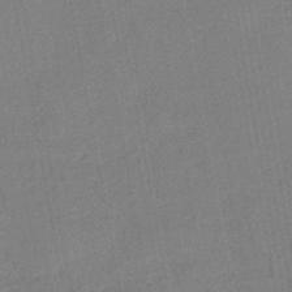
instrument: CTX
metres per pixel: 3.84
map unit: eHb
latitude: -44.5196
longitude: 86.3306
